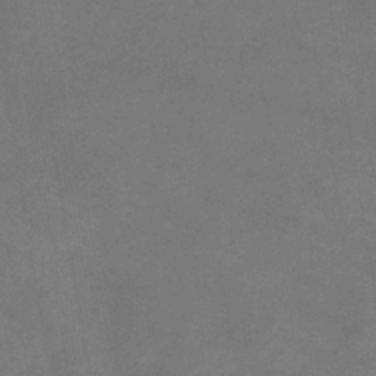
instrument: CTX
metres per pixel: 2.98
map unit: eHb
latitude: -39.2565
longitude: 75.7667
